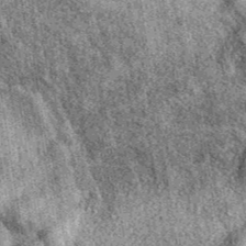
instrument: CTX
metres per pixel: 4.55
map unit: eAb
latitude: 39.6694
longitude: 110.7652
